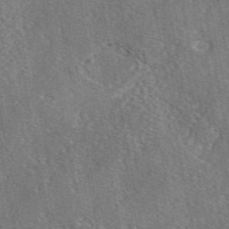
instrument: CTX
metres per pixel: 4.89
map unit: eAb
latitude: 46.5168
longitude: 107.1431
